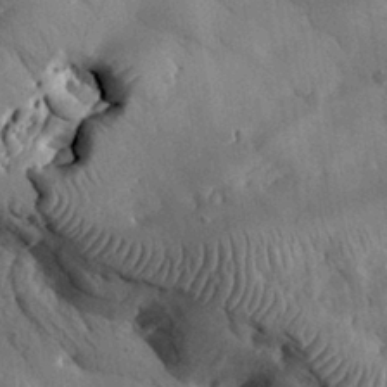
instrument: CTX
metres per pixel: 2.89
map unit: eHh
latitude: 30.4790
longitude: -79.8961
